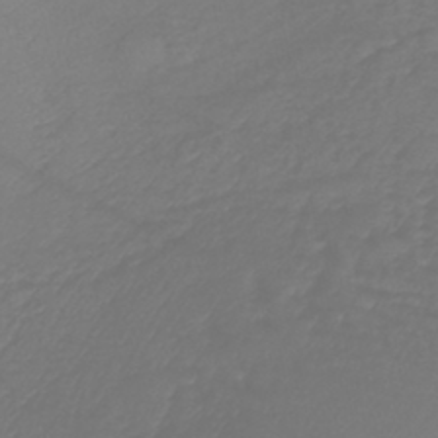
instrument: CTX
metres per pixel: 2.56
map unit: lHb
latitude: -42.4062
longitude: 72.0850
